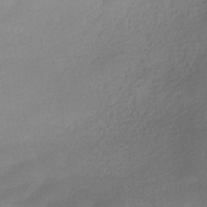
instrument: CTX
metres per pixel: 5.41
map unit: HNhu
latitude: -39.1809
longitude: 95.2753
